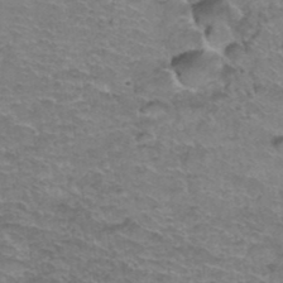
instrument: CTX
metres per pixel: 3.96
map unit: Hto
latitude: 37.5371
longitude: -43.9717
